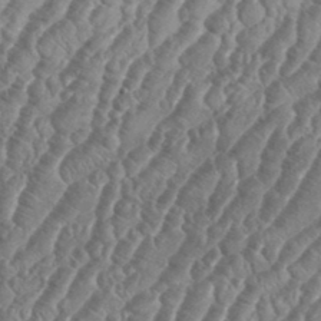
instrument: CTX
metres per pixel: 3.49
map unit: eHh
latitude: 36.5357
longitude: -136.0822
